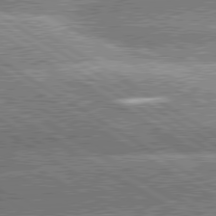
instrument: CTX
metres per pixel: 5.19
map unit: lApd
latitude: 80.3656
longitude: -151.9150
